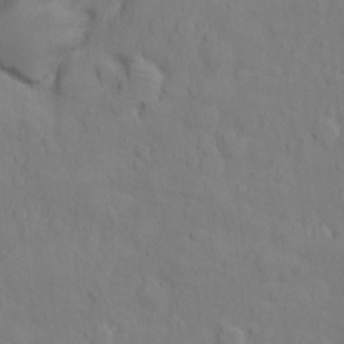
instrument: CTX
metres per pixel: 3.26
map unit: Ht
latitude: 11.2726
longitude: -33.5182
